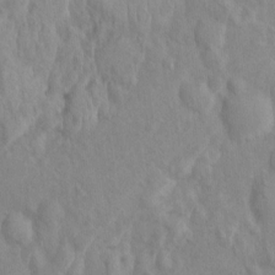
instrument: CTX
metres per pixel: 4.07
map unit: Ht
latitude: 2.8380
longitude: -26.4601
